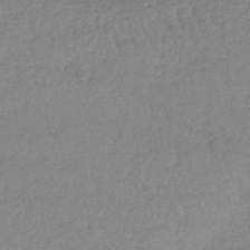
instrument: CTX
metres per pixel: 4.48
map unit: lHb
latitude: -44.4251
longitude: 69.6532
